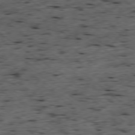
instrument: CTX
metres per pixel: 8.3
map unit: Ap
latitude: -78.9919
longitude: -89.7072
